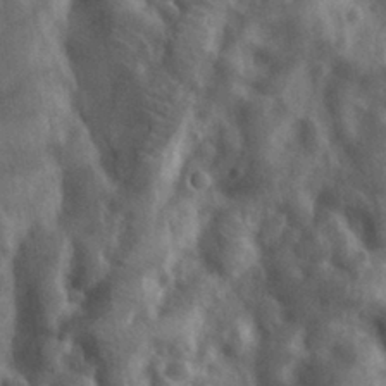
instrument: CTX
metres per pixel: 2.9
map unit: eHh
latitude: 31.2159
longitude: -72.7058
